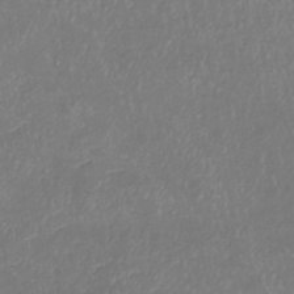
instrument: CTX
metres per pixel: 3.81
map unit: lHb
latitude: -38.1795
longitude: 73.6911
